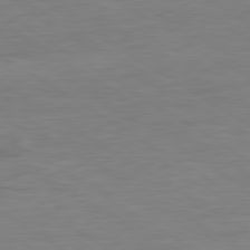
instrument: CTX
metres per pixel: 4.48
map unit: Ap
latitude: -80.8597
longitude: -79.8206
